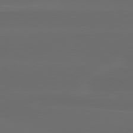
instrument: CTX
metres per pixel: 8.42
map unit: lApd
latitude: 80.3845
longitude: -118.4223
